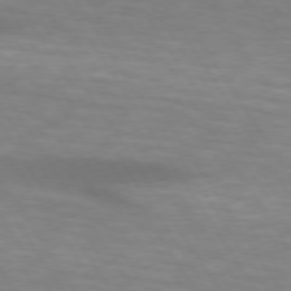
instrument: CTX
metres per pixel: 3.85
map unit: lApd
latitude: 73.9339
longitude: -53.6505
